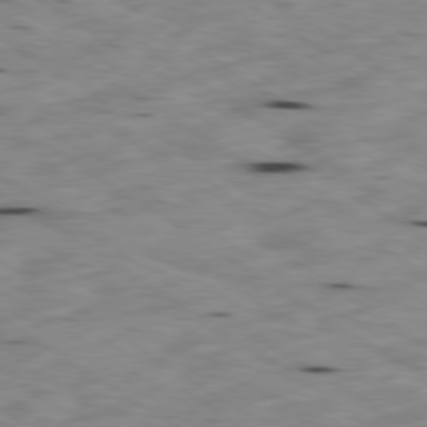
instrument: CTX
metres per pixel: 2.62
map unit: Ap
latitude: -80.0283
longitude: -101.4238
